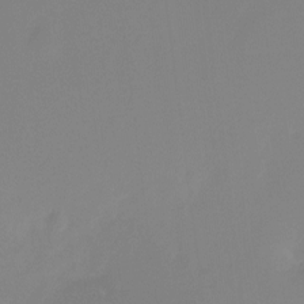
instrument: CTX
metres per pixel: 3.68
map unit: Htu
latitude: -13.8800
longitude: -49.5938
